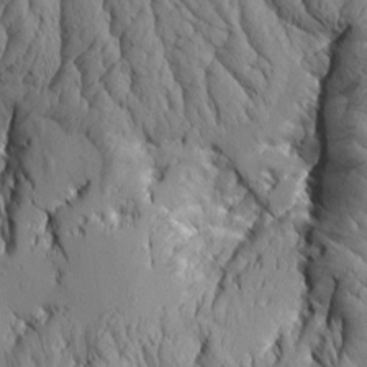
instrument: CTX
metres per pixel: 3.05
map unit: Aa
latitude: 7.3671
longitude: -129.0080
